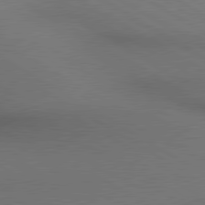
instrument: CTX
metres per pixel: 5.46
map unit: lApd
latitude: 80.3845
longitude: 136.5007
